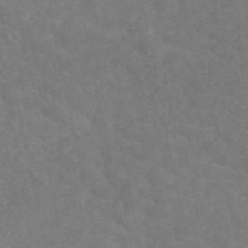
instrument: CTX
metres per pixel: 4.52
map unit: eAb
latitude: 49.1781
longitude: 118.3117
